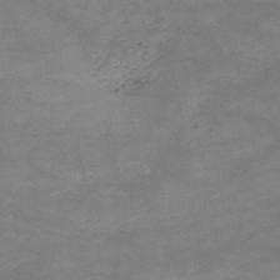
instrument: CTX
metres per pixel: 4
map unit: HNb
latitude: -54.2551
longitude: -41.4615
